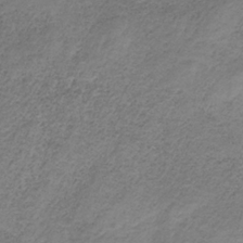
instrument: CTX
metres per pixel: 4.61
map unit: HNb
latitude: -32.5952
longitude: 60.4629
